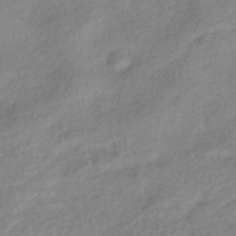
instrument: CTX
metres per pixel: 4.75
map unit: eHb
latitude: -41.3887
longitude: 83.6344
